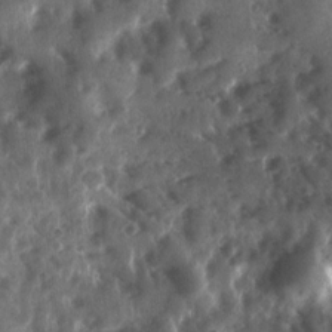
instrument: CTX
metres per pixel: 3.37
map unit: Ave
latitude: 17.9150
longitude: -131.6316
